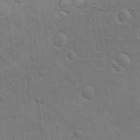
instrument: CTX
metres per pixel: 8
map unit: Hto
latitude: 11.2915
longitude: -35.6505
